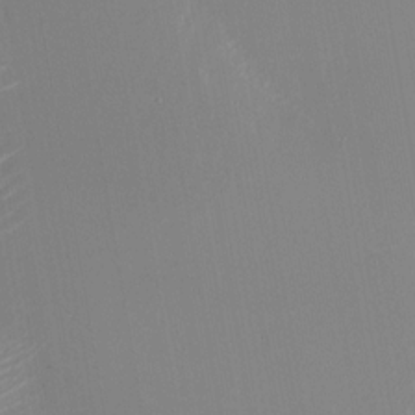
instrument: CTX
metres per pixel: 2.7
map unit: Nhu
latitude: -24.3306
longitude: -72.9325
